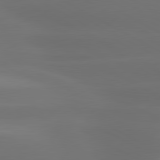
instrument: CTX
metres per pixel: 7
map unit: lApd
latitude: 80.7246
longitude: -139.4804
